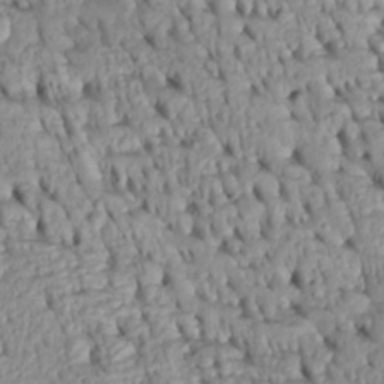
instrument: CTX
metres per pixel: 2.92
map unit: Htu
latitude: -4.6140
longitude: 152.9352
